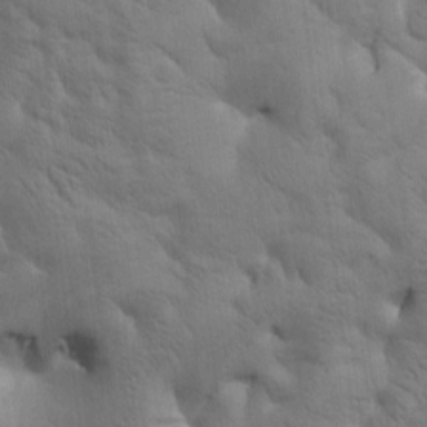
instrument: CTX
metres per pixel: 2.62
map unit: Htu
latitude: 1.1970
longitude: 174.8974
